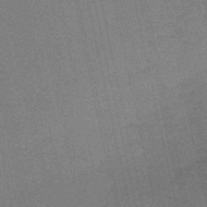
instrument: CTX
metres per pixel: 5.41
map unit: HNb
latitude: -55.5399
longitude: -42.5357
